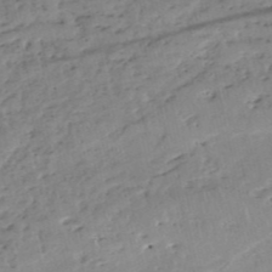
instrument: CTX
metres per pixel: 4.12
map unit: eHh
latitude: -52.4251
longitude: -24.1766
